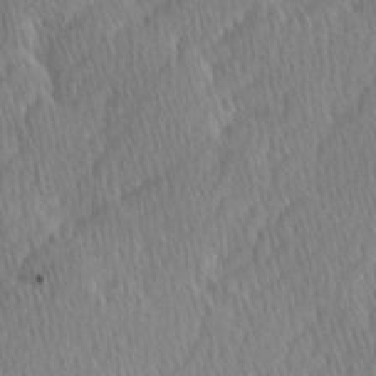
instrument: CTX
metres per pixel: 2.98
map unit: Ave
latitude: -0.8408
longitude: -114.1766
